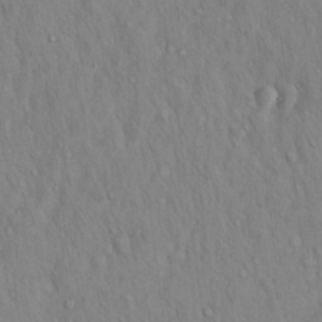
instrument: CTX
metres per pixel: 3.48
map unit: Hto
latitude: 16.1578
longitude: -58.3089
